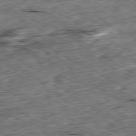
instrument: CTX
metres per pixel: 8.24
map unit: Ap
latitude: -80.5007
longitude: -87.9528
